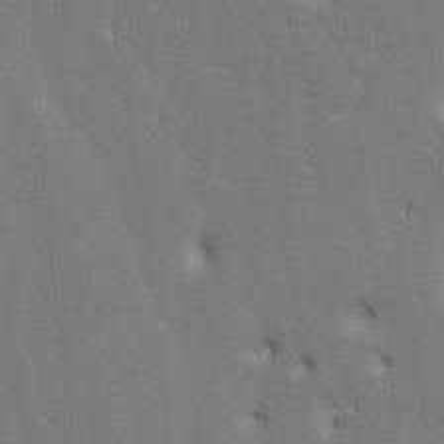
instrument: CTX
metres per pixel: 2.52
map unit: HNhu
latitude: 7.7827
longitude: -4.4034
